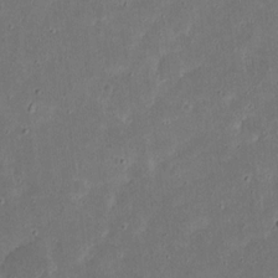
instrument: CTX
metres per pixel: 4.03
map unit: eHh
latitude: 17.7639
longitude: -73.3671
